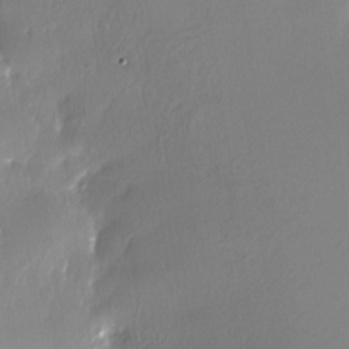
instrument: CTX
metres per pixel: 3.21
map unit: Nhe
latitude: -27.8611
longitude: -110.3090
